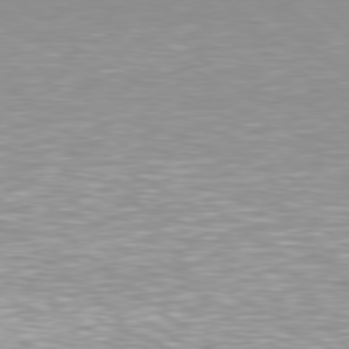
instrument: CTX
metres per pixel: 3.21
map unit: Hpe
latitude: 78.7058
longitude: -122.9514
